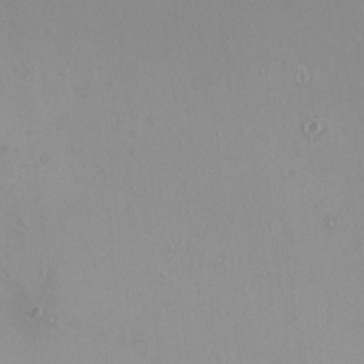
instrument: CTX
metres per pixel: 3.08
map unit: Nhu
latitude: -8.5574
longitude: -94.3467
